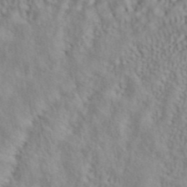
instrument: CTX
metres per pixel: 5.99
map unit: ANa
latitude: 43.1214
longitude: 54.0283
